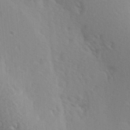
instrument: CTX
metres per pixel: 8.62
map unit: Hve
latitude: 1.9906
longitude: -124.2900
